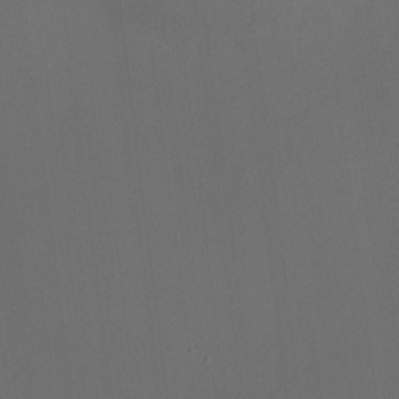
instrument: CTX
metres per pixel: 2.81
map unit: HNhu
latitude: -0.7086
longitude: -8.0633
